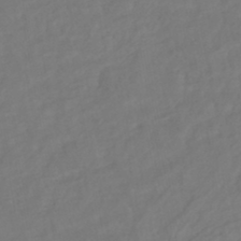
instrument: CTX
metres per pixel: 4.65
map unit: HNhu
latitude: -45.4077
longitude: 103.3510
